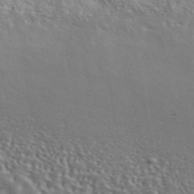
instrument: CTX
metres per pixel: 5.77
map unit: ANa
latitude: 44.2144
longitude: 48.0850
